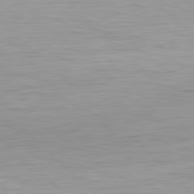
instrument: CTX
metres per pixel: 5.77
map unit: Hpe
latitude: 78.1956
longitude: -167.8583
